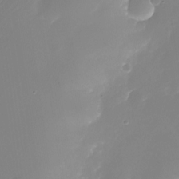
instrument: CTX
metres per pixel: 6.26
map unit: Nhu
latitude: -24.9542
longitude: -71.2726
